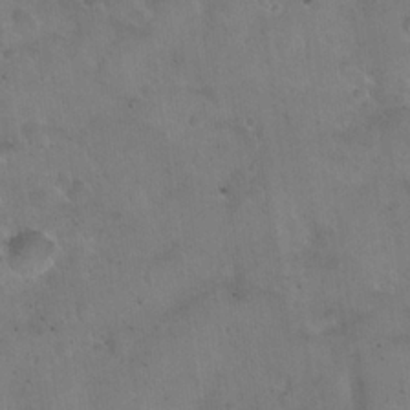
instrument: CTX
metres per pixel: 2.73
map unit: Hto
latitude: 22.6112
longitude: -54.2900
